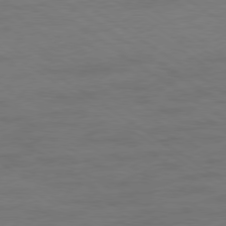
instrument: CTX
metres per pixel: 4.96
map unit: Ap
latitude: -79.5021
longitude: -53.0459
